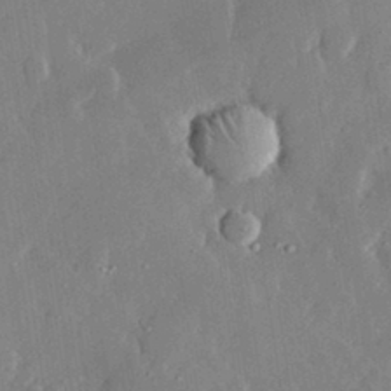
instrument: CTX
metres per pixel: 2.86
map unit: lHvf
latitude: 32.5735
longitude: -92.0633
